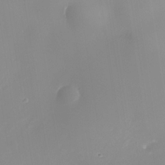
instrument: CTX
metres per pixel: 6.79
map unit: Nhe
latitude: -35.6344
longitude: -87.0647
